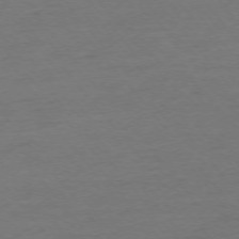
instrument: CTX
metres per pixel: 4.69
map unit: Ap
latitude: -75.4077
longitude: -82.5356
